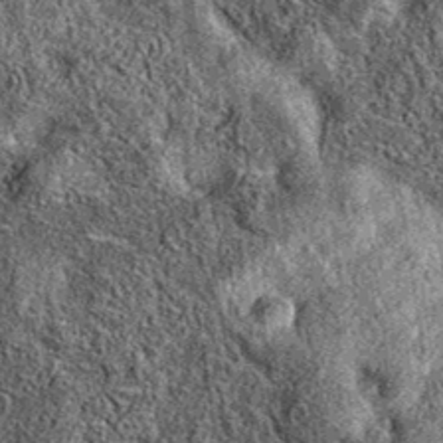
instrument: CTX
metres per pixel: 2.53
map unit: eAb
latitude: 37.1403
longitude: 108.9353
